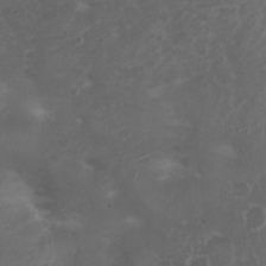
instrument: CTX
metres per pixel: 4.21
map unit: Nhu
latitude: 3.8016
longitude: -15.0648
